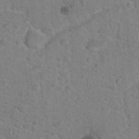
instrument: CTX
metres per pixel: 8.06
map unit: Nhu
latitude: 17.2726
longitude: -31.6505
